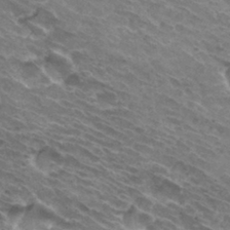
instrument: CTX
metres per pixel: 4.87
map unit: Hto
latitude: 31.9339
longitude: -43.9906
